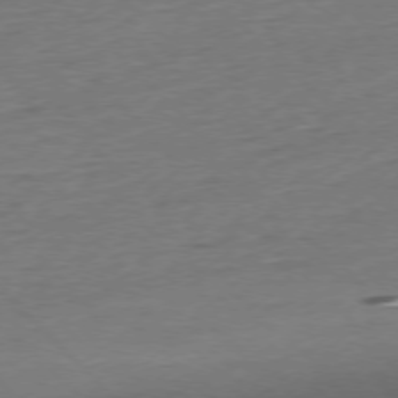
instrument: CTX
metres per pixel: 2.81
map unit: Hpe
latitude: -77.0675
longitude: -13.6316
